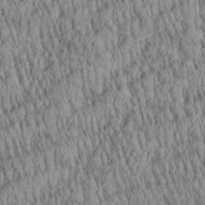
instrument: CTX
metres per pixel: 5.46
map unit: Aa
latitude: 28.2711
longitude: -136.2145
